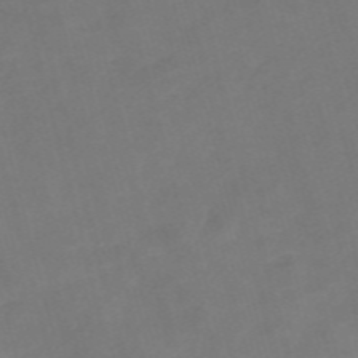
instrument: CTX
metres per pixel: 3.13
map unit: Nve
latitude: -58.4062
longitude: 58.1605
